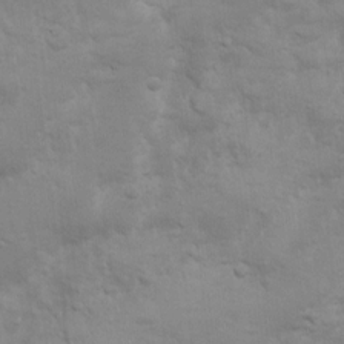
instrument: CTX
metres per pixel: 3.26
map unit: Nhu
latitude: 4.7057
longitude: -24.4790
